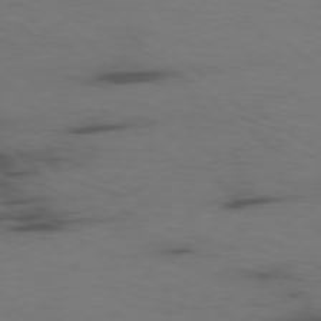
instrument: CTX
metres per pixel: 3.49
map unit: Ap
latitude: -76.9542
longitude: -66.4979
